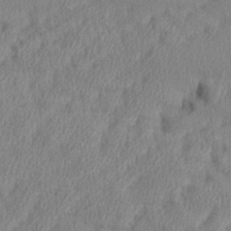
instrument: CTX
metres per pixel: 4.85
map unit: eHh
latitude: 36.4223
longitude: -137.7261
